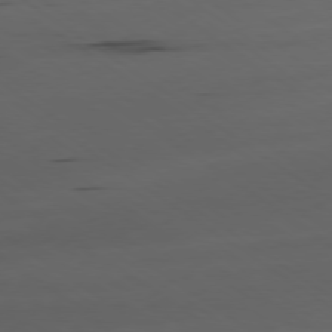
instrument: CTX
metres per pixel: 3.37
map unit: Ap
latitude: -79.3698
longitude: -62.2523
